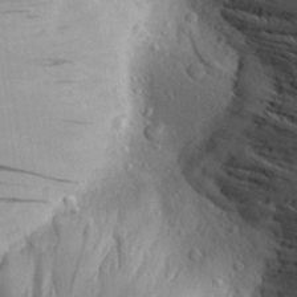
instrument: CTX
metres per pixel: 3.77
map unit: Aa
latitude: 27.6883
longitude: -142.8002
